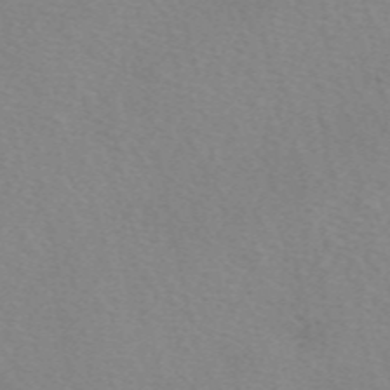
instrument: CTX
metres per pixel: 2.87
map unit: eAb
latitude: 50.7435
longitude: 108.1417
